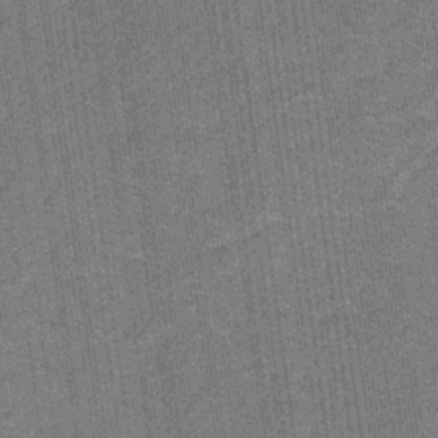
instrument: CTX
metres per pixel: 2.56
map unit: eHb
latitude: -30.7841
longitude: 64.2740
